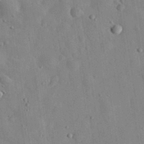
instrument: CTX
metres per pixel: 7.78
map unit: eHh
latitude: 30.9325
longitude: -71.5938
